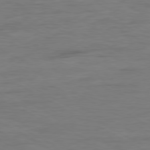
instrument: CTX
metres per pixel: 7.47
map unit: Ap
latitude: -80.1039
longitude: -83.8961
